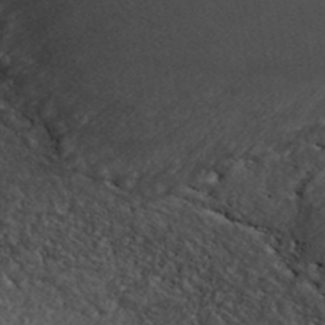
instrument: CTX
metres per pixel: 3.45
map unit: ANa
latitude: 42.2712
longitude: 26.4062
